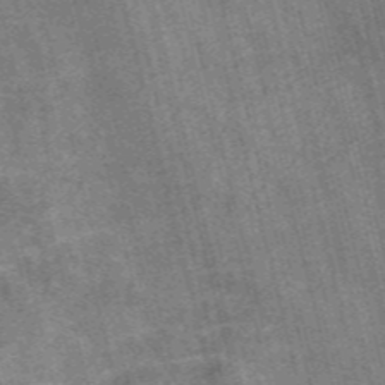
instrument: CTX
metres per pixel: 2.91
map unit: Nve
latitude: -56.4251
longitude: 53.5777
